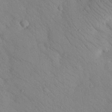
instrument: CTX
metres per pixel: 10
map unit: Nhu
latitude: 23.8961
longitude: -74.5735
